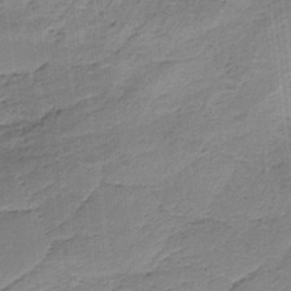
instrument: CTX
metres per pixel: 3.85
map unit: HNb
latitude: -35.9367
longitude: 55.6722
